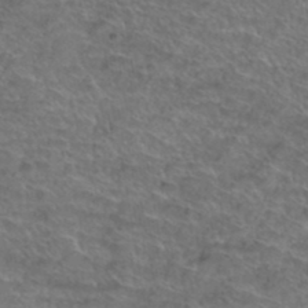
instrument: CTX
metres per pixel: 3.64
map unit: Hto
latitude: 38.9703
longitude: -43.5749
